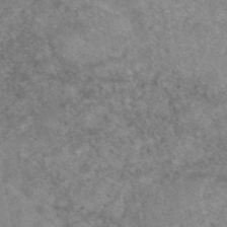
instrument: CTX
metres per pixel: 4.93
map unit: eAb
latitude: 48.3656
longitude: 120.8975
